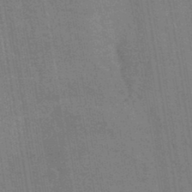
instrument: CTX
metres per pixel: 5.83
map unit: lHb
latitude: -40.5951
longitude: 75.5211
